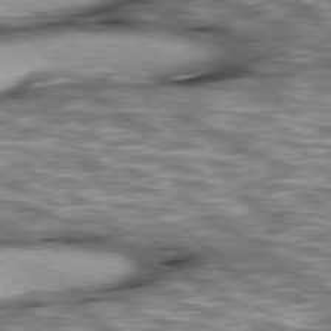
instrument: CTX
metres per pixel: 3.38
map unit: lApd
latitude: 76.5734
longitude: -50.0633
